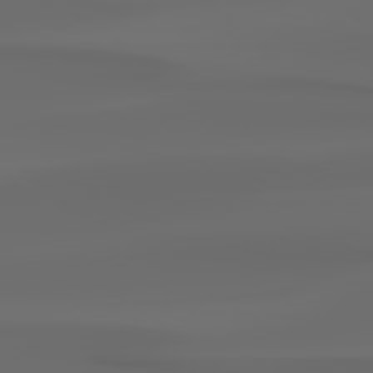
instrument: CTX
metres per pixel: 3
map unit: Hpe
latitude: 76.7813
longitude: -133.5938
